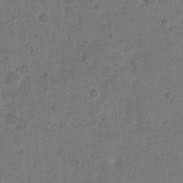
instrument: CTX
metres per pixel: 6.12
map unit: Hto
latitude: 6.6490
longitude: -63.0648
